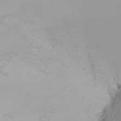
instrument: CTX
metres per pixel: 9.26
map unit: Nhu
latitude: -5.2754
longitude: -90.4412
